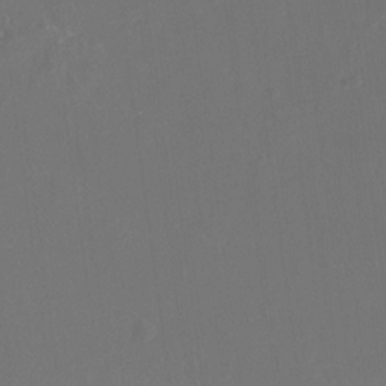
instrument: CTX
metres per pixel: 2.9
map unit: Htu
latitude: -15.9556
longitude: -46.7058
